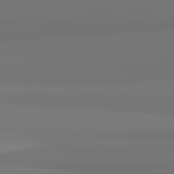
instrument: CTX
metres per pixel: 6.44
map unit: lApd
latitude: 82.3467
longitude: 171.1053
